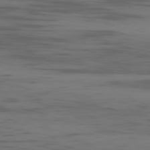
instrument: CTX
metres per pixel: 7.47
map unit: Ap
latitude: -80.9731
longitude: -61.6883
